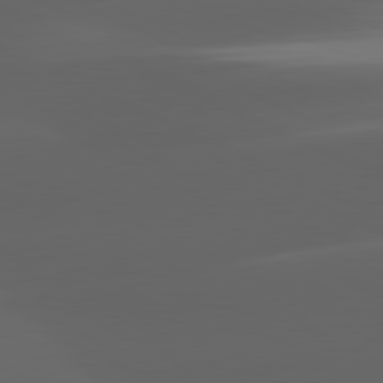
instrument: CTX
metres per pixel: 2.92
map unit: lApd
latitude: 81.2915
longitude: -146.3846
